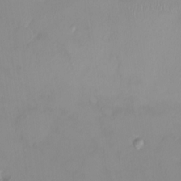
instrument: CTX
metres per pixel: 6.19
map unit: HNhu
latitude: 3.6316
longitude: 7.6722
